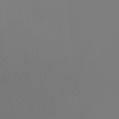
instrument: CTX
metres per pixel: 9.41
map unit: Ht
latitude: -9.0675
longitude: -33.4426
